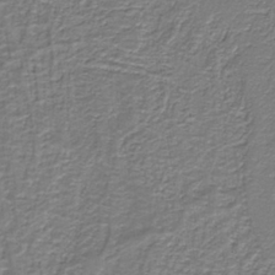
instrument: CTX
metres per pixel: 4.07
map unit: HNb
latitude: -38.7085
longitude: 53.2753
